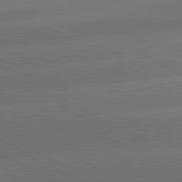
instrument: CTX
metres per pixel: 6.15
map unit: lApd
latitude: 81.1592
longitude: -146.8758
